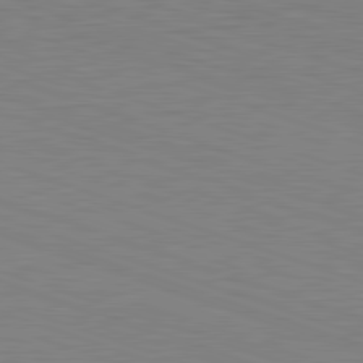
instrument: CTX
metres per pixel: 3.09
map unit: Hpe
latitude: -82.6707
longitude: 5.6533
